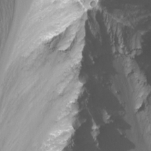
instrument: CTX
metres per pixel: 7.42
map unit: Nhu
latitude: -12.5007
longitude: -61.2159
